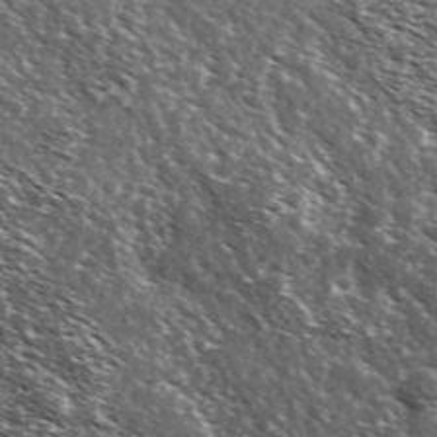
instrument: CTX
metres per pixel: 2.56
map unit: Ave
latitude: 37.3860
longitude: -108.5734
